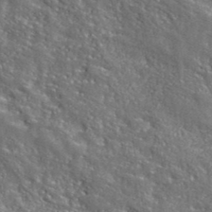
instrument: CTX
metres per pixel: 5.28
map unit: lHvf
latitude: 40.7057
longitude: -87.1214
